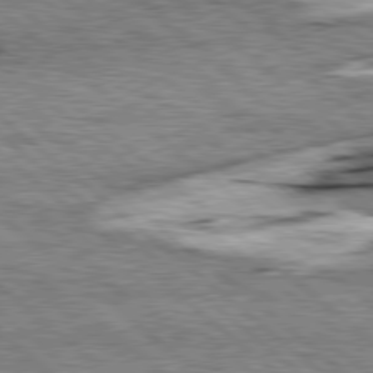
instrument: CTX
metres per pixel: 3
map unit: lApd
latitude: 78.8947
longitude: -52.0255
